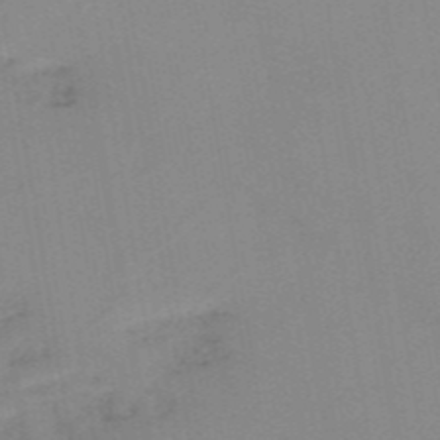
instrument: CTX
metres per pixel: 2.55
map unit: HNb
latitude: -53.7855
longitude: -48.5546
